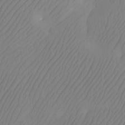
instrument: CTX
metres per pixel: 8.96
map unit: Aa
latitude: -12.6141
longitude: -67.9339
